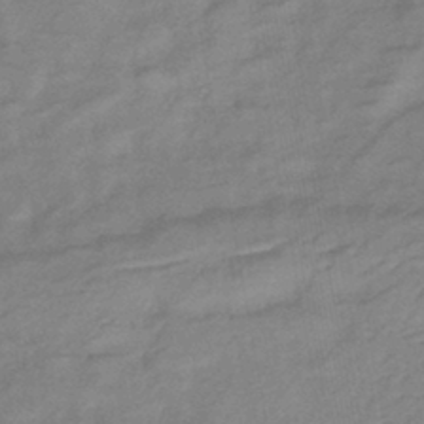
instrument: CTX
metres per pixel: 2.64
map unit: lHb
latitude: -40.8786
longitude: 76.8975
